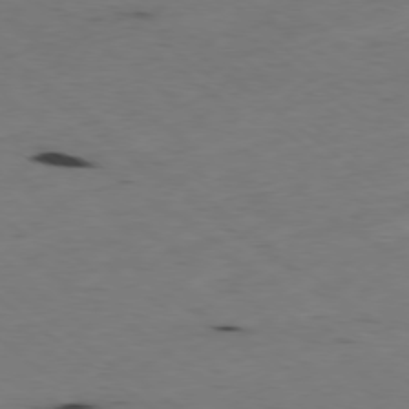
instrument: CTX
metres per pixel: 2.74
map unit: Hpe
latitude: -78.7274
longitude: 16.8408
